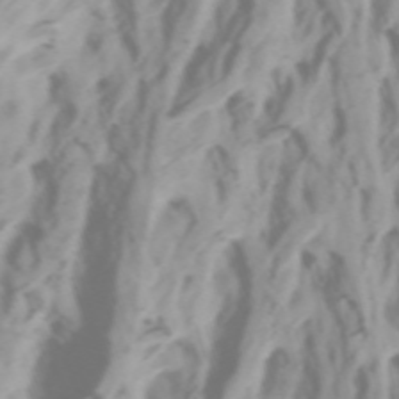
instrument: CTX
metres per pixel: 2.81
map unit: Htu
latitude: -4.8408
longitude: 137.4643
